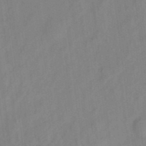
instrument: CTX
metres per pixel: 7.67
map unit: eHh
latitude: 4.6490
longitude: -73.8962
